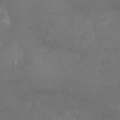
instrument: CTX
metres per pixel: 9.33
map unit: eHh
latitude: 24.7435
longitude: -64.2522
